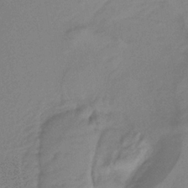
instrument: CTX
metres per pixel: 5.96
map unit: lHb
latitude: -33.8234
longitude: 66.1039
